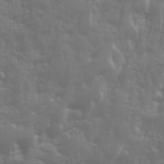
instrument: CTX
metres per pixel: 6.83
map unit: Ave
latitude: 12.8569
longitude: -103.6316
